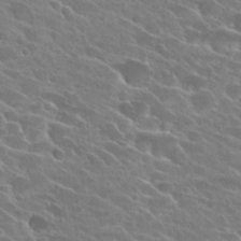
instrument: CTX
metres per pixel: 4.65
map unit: Hto
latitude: 26.1767
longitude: -41.4048
